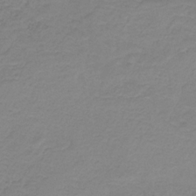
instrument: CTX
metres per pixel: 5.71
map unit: HNb
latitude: -34.6707
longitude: 53.6910
